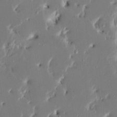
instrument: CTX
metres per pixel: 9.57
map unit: HNhu
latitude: 5.2348
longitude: -5.2726
